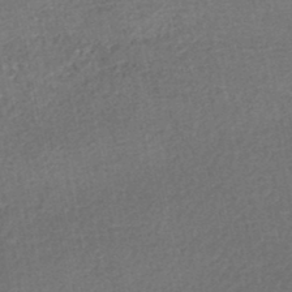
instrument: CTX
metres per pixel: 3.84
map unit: HNhu
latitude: -47.9556
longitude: 103.6344
